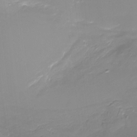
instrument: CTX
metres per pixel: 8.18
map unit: Nhu
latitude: -17.7856
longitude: -47.0459
